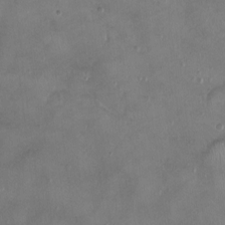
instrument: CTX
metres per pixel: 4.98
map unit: Ht
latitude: -2.2172
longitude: -20.1389
